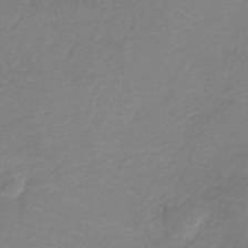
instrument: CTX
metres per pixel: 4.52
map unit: HNb
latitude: -35.2187
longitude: 55.2187
